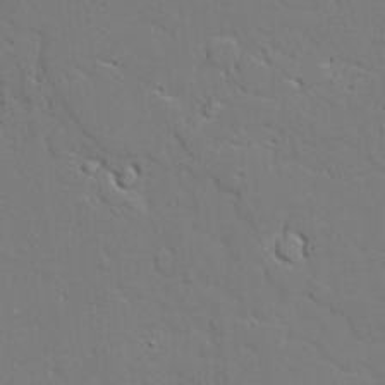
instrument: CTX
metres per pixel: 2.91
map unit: Aa
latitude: 19.4804
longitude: -125.8205
